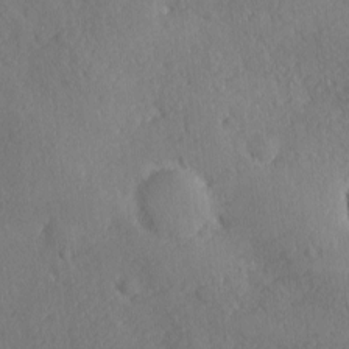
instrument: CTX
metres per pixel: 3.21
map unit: Ave
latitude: -10.3684
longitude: -120.4223
